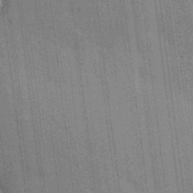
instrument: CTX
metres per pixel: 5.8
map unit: HNhu
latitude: 15.0270
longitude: 12.5763
